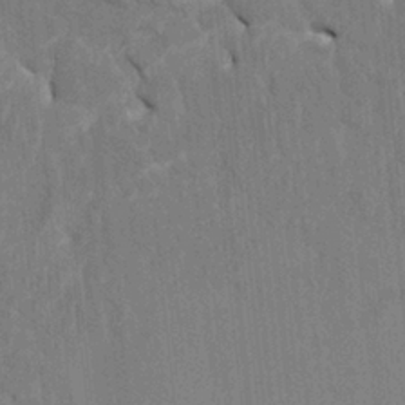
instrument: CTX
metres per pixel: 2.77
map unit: HNhu
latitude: 4.0444
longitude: -7.5560
